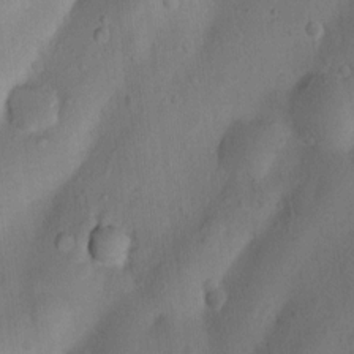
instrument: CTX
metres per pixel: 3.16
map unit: Nhu
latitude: 5.4237
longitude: -24.2522
